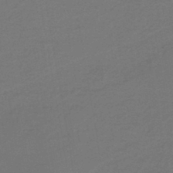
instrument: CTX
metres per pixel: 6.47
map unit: lHb
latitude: -42.8596
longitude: 53.0108
